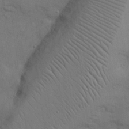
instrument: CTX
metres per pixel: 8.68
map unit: Nhu
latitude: 27.6505
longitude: -69.4049
